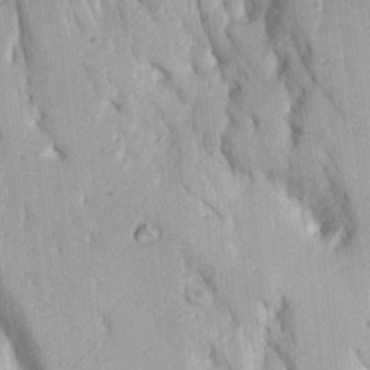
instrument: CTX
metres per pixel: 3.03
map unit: Ave
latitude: 23.0836
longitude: -133.9528
